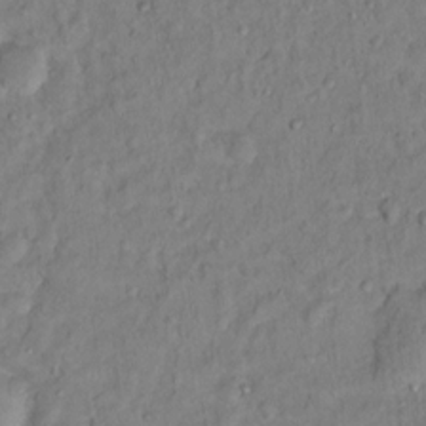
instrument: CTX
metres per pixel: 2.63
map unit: Hto
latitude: 12.6680
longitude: -36.5546
